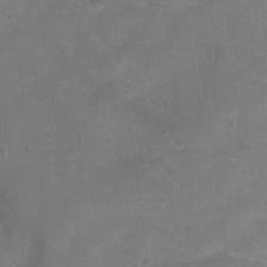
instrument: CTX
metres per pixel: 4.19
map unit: Ht
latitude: 4.1578
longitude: -19.8772
